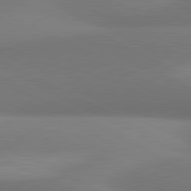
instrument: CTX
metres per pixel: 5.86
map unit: lApd
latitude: 80.9703
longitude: 131.9367
